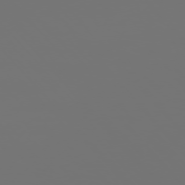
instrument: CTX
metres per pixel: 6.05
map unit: Ap
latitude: -76.1417
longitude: -63.4616
